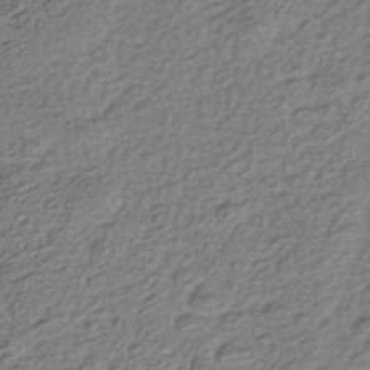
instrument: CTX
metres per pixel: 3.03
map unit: Nhe
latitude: -40.2361
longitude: -100.5735
